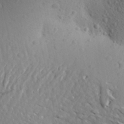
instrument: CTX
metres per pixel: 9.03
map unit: Aa
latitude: 25.7638
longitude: -149.3860
